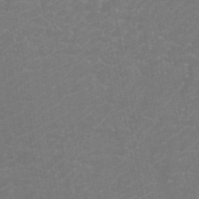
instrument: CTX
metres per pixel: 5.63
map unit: Htu
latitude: -11.5399
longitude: -71.7261
